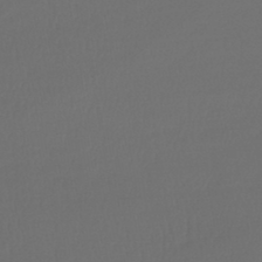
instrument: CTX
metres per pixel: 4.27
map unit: lHb
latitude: -43.7288
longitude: 61.4265
